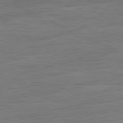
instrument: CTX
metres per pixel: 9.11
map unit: Ap
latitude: -81.1809
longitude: -75.5560
